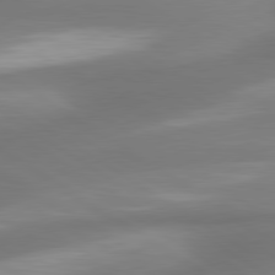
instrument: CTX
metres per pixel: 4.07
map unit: lApd
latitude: 80.1389
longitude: 179.7855
